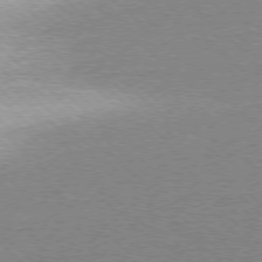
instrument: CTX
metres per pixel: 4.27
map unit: Ap
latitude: -78.3306
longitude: -62.7813
